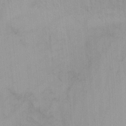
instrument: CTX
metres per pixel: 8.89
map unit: Nhu
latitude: -3.8989
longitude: -70.8191
